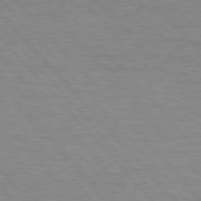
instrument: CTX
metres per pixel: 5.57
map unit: lApd
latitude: 76.2522
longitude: -87.1025
